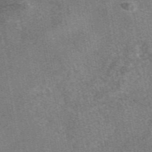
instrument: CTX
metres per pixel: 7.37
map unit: eAb
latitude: 47.5371
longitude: 108.6518
